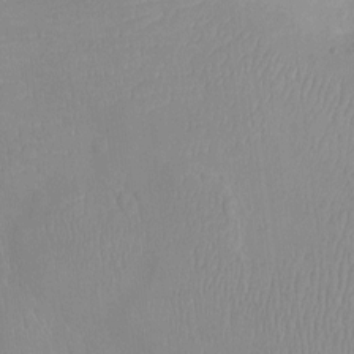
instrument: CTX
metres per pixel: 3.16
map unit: Ht
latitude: -8.9164
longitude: -21.6316
